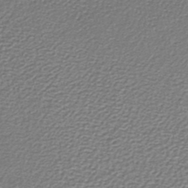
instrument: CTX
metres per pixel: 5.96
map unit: lHb
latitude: -36.4440
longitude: 58.7652
